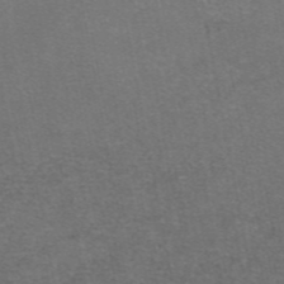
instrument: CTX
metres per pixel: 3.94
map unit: eAb
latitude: 47.1781
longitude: 104.4629
